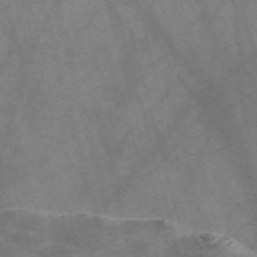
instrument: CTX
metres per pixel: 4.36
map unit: Nve
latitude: -58.4062
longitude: 64.0661
